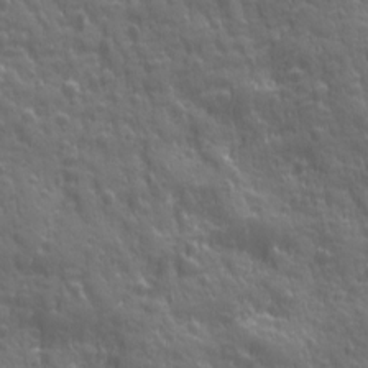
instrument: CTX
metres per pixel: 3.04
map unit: Ave
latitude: 12.4034
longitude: -104.3279
